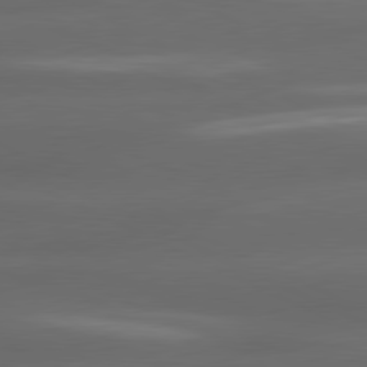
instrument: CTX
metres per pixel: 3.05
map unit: lApd
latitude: 80.9136
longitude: -142.8947
